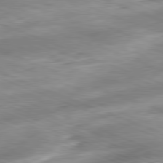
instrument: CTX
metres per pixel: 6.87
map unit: Ap
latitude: -81.8800
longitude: -81.9150
